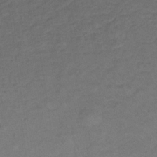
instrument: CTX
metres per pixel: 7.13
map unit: lHb
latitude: -33.1243
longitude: 65.0298
